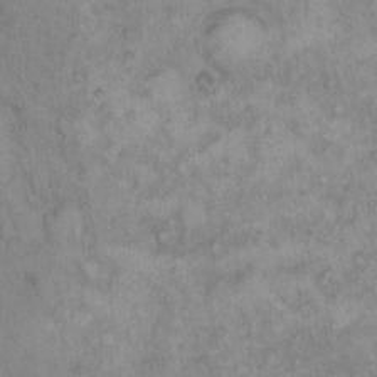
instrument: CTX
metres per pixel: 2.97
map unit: Hto
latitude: 10.8569
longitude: -60.7057
